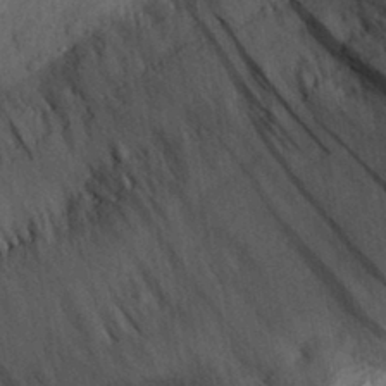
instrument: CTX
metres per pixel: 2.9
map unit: eHh
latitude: 30.4412
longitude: -74.3656
